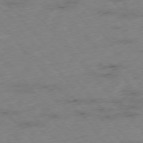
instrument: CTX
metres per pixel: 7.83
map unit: Hpe
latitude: -76.1039
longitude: -17.9528
